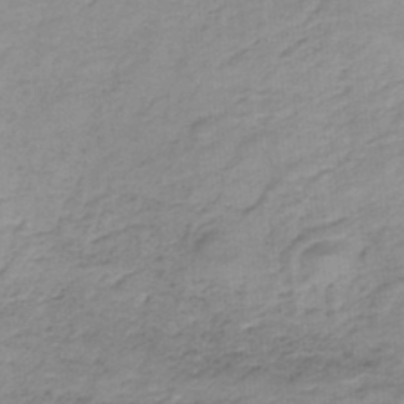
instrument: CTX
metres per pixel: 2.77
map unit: lHb
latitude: -36.1794
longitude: 58.7463
